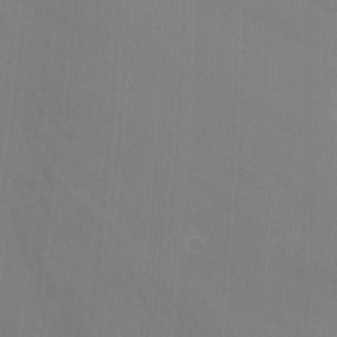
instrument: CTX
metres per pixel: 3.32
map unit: Nhu
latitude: -15.6155
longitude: -56.4601
